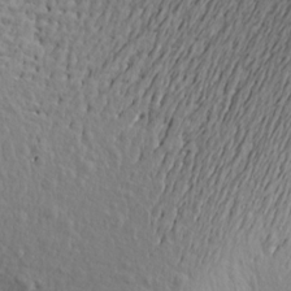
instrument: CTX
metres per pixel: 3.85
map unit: Aa
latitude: 15.1781
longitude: -141.7827
